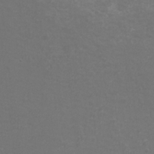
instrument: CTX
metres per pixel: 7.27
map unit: eHh
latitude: -7.0297
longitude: -75.8205
